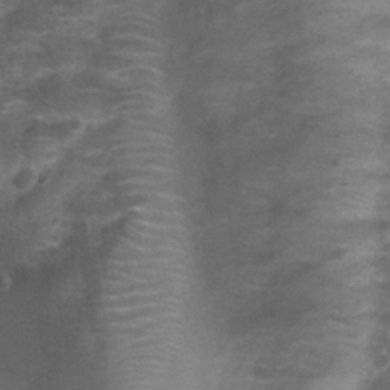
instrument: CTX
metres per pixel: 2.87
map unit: Nhu
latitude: 27.0270
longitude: -51.7071
